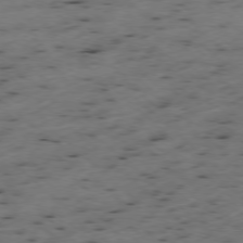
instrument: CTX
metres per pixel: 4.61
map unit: Ap
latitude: -77.8233
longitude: -60.1578
